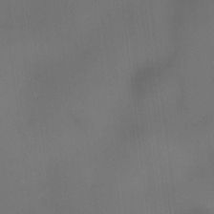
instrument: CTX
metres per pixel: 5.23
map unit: HNhu
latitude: 9.7261
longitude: 9.8611
